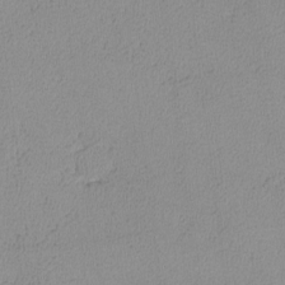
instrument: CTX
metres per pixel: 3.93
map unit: lHvf
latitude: -14.5196
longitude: -102.3656
